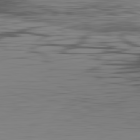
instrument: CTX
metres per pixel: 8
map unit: Hpe
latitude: -82.1417
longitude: 16.5385
